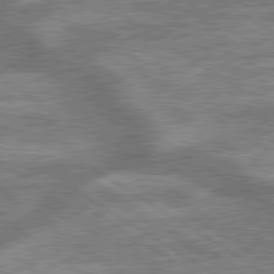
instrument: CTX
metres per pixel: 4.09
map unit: lApd
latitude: 79.6316
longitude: -170.5924
